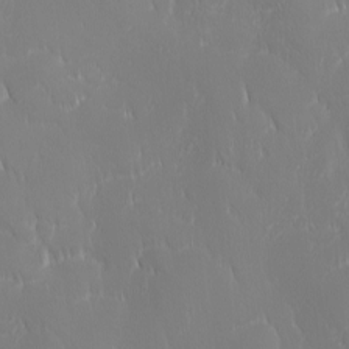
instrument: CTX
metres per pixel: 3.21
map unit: Ave
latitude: 2.1578
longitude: -113.5938
